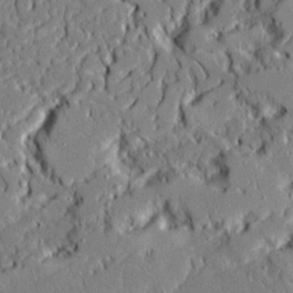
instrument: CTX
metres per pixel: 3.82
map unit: Ave
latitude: 21.2915
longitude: -128.2711
